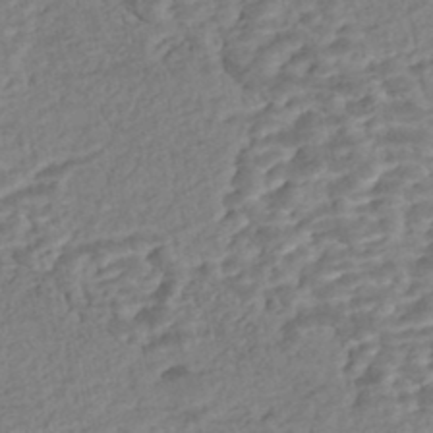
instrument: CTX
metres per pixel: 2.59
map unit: Nhe
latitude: -46.9730
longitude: -173.3292
